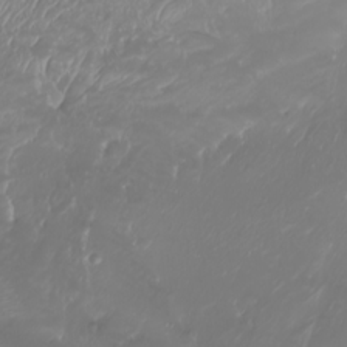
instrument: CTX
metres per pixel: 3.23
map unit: Nhu
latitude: -8.1795
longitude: -80.7057
